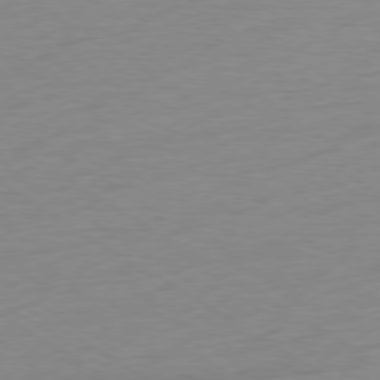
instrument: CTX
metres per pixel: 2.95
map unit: Ap
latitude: -78.9730
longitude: -58.5168
